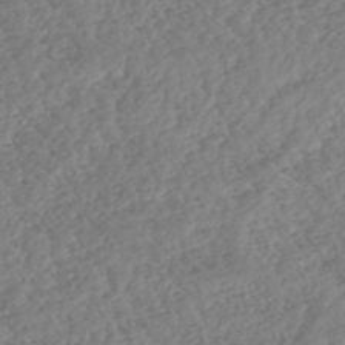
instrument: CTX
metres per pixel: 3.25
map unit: HNhu
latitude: -46.8030
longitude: 29.5021
